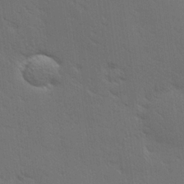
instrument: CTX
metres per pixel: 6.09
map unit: Hve
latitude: 27.0836
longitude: -94.0444
